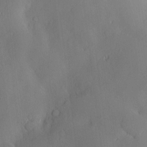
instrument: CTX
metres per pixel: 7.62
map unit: Hve
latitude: -9.4643
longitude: 175.7666
